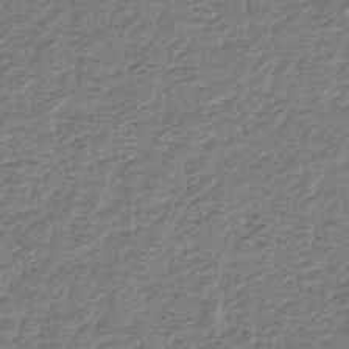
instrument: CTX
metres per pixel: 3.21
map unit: eHb
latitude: -34.5763
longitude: 77.4265
